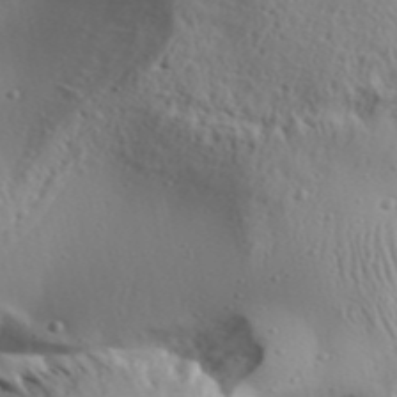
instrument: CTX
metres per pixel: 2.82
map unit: Aa
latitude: 30.8002
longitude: -135.9528
